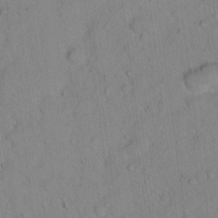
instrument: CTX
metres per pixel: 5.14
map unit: Hto
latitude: 14.9514
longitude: -39.9528
